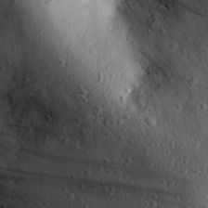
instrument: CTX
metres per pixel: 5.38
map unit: eHh
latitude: 25.6504
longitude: -76.9136
